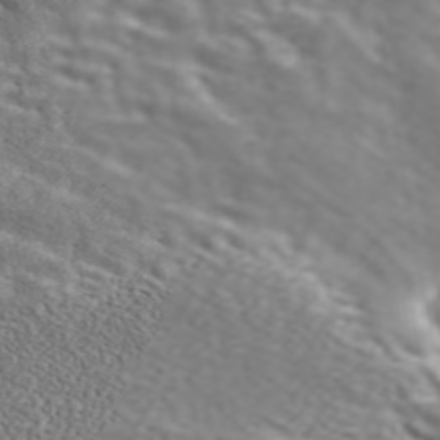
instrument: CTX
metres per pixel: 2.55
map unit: ANa
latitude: 45.4804
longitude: 27.8611
